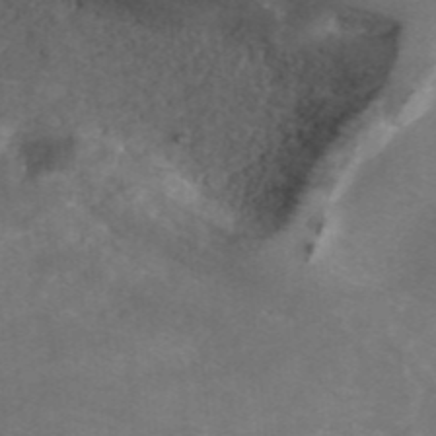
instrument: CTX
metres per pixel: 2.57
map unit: ANa
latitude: 44.3089
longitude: 22.5763
